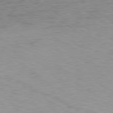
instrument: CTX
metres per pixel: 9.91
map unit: Ap
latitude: -79.1431
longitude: -76.9702
